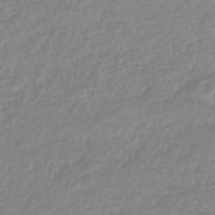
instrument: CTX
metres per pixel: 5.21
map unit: lHb
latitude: -44.1039
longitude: 72.0283
